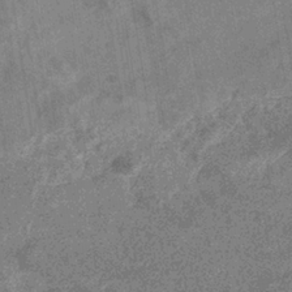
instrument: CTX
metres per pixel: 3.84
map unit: eHb
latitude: -35.6911
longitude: 76.7841
